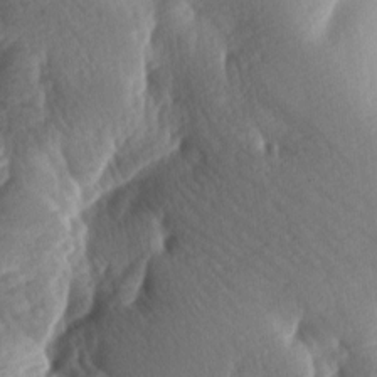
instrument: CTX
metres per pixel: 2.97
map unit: lAa
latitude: -8.3306
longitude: -127.0081
